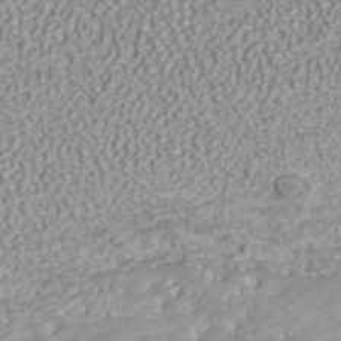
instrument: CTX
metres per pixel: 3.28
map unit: ANa
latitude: 41.2725
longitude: 28.2362
